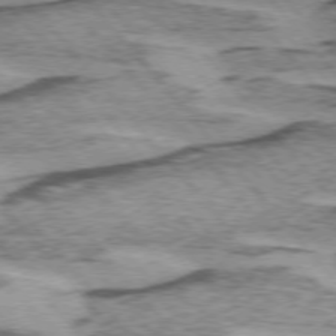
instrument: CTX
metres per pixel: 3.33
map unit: lApd
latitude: 75.0458
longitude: -77.5182
